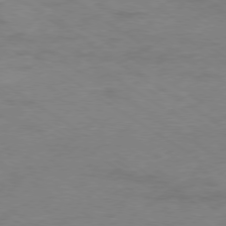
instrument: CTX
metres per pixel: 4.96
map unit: Ap
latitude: -78.8408
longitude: -59.1403
